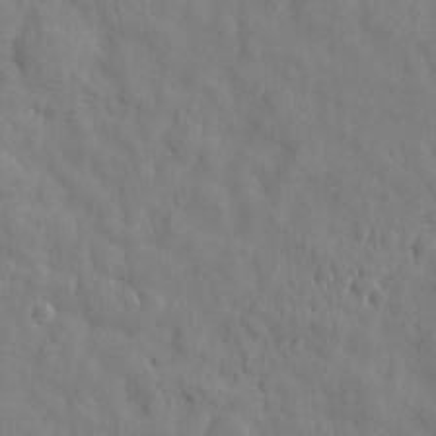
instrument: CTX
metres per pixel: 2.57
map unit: eHh
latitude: 7.6505
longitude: -74.3278
